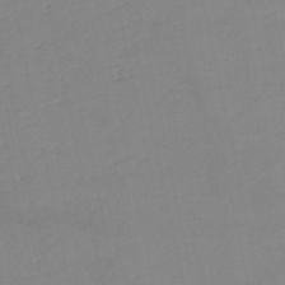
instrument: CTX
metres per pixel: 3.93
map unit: eHh
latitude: -52.3495
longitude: -24.5923
